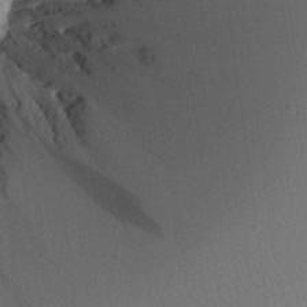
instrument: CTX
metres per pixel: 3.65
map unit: Aa
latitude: 21.1592
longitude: -147.2348
